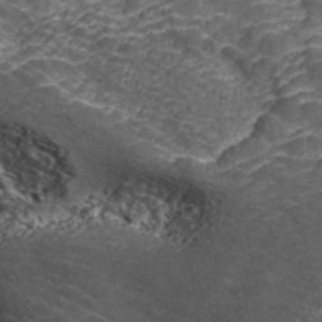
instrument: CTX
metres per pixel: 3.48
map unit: ANa
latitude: 43.5749
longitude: 36.6140
